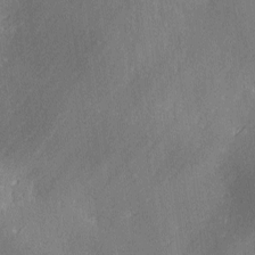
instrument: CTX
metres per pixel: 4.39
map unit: Ave
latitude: 2.2711
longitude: -111.9717
